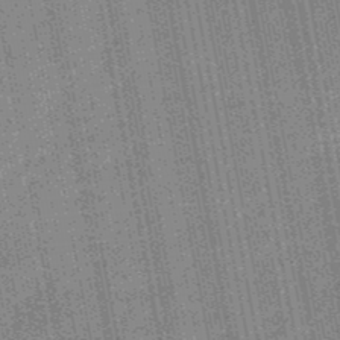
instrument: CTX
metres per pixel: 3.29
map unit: HNb
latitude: -49.3699
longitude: -38.4412
